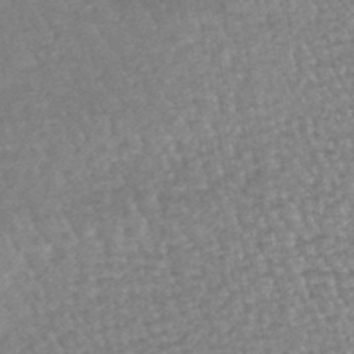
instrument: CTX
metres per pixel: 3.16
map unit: lHb
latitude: -44.7085
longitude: 79.9367
